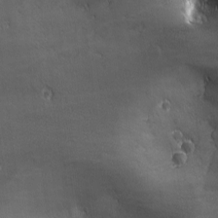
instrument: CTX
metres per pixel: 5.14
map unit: Ave
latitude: -6.9919
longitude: -121.7450
